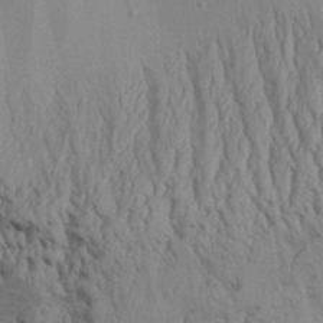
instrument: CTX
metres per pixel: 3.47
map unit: Aa
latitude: 32.2900
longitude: -135.8205
